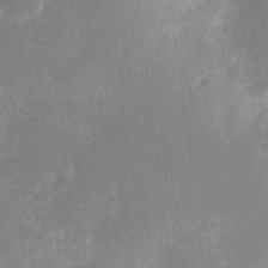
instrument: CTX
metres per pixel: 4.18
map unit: eHh
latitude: 8.1389
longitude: -71.0458
